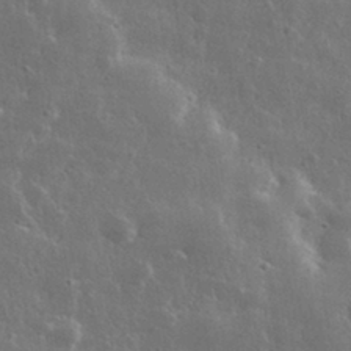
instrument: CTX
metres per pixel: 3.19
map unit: lHvf
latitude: 33.1025
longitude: -89.8017
